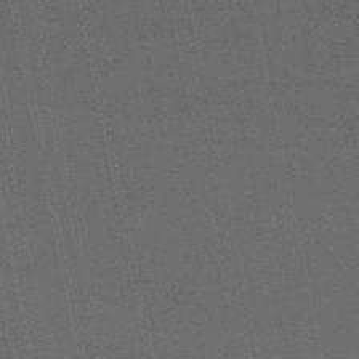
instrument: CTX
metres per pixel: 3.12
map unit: eHb
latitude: -51.0108
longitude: 72.3117
